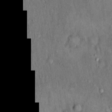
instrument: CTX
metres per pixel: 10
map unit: Hto
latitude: 15.8395
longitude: -61.2348
